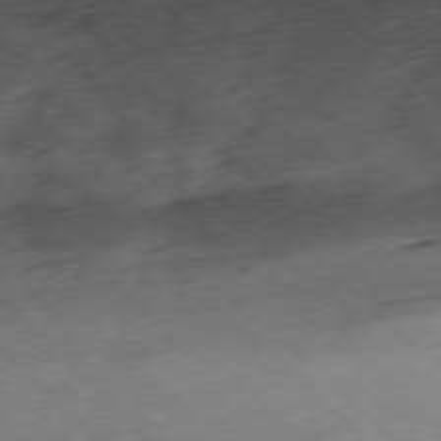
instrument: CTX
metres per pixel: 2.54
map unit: Ap
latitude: -77.5777
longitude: -60.8947
